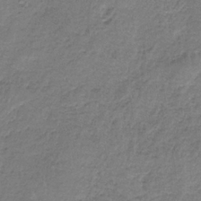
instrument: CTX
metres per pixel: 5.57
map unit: HNb
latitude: -35.9556
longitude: 56.8408
